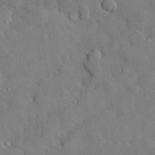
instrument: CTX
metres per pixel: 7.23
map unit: eHh
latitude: 28.8002
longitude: -79.1781
